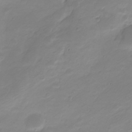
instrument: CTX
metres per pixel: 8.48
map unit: Nve
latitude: -21.3698
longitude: 107.1054
